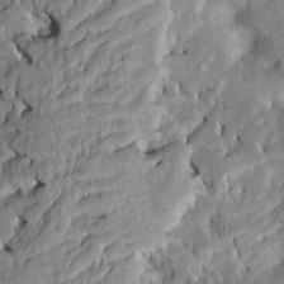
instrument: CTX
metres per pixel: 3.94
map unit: Htu
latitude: -7.1242
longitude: 145.3699
